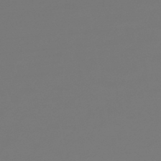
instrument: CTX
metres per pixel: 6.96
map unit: lHb
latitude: -45.6533
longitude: 76.1228
